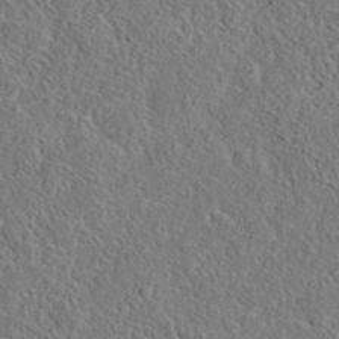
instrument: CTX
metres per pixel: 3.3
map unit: eAb
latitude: 35.8205
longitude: 111.4643
